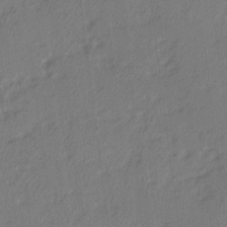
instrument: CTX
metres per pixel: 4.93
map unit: Ave
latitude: 2.4790
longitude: -110.5357
